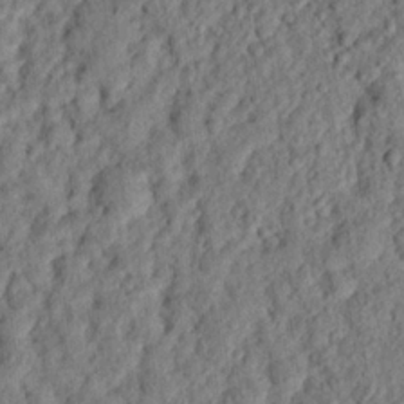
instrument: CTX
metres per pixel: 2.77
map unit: eHh
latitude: 25.2348
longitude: -79.0459
